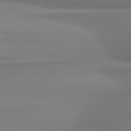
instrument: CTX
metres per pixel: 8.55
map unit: lApd
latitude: 81.4615
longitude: 176.3873
